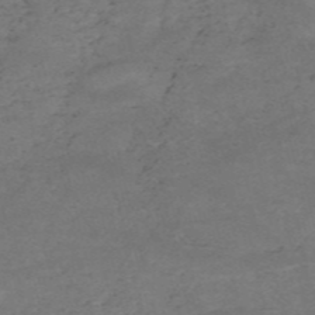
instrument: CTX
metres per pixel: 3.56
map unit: HNb
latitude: -55.2187
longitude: -44.5168
